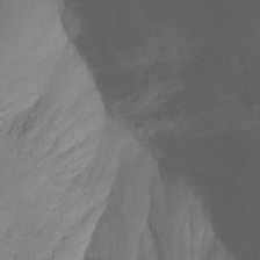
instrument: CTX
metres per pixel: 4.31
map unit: Nhu
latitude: -13.4455
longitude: -64.6869
